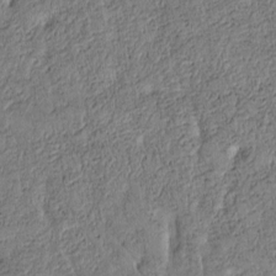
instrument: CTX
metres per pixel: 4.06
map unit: Htu
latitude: 3.7449
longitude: 151.7289
